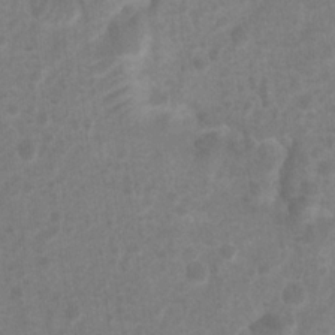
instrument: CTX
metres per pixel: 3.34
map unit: Nhu
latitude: 8.4979
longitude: -22.2900
